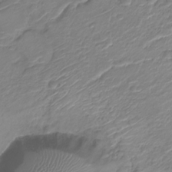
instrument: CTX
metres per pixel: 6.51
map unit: Nve
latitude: -18.9731
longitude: 106.8030
